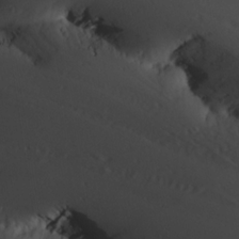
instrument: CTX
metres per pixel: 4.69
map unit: Hve
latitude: 13.7450
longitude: -91.1592
